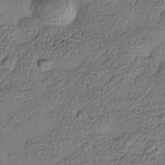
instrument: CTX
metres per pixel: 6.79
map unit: Nhe
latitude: -38.5385
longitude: -117.3293
